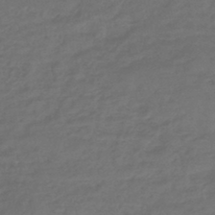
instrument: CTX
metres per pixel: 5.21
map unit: lHb
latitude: -43.3887
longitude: 74.7275
